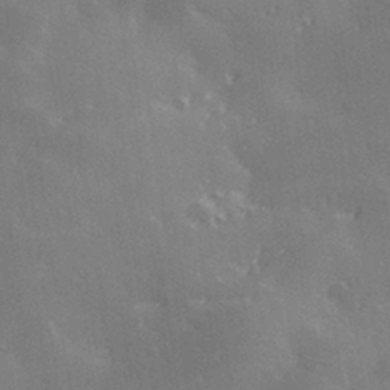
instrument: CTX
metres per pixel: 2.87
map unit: Hve
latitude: 28.8191
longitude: 145.6722
